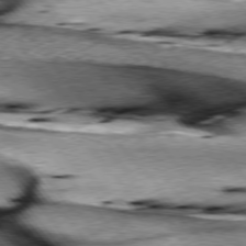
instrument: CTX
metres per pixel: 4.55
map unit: lApd
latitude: 76.1577
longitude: -65.0647
